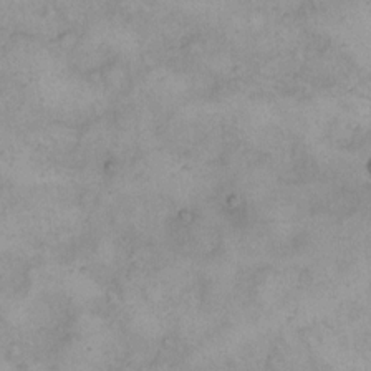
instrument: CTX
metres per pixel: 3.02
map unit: eHh
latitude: 13.0459
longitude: -63.7828
